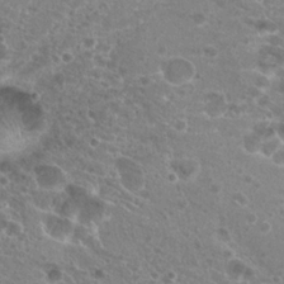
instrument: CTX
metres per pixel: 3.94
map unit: Hto
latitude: 20.8002
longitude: -41.4426
